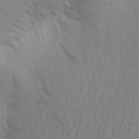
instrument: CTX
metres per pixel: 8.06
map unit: Aa
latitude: 24.0822
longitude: -148.6868
